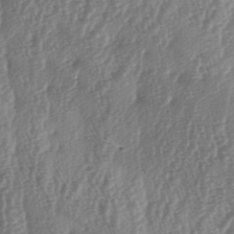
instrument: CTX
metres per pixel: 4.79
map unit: lAa
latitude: -5.4643
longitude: -129.9150
